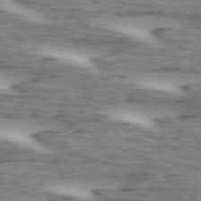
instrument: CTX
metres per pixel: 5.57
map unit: lApd
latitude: 72.6869
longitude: -54.1956
